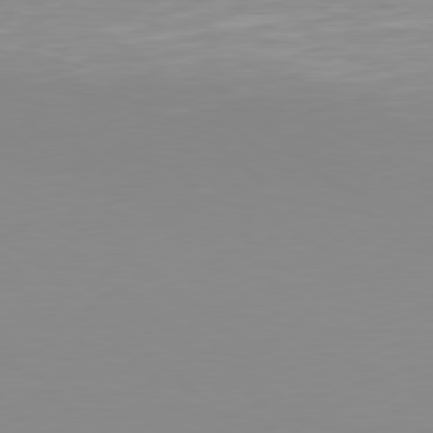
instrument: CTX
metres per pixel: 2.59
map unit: Hpe
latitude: 78.4601
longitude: -172.3089
